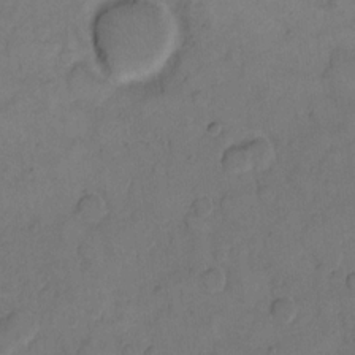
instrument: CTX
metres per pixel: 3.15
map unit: eHh
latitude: 12.4979
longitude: -65.6316
